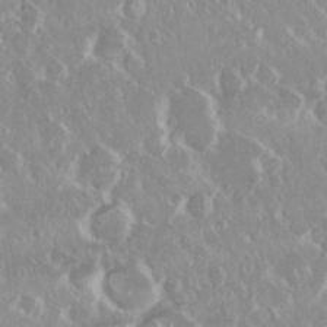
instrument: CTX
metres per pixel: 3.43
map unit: Nhu
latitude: 29.2348
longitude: -61.2348
